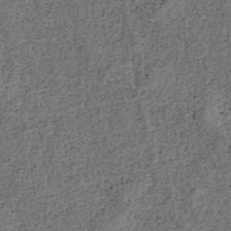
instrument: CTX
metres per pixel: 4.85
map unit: ANa
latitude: 39.4048
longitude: 22.1417
